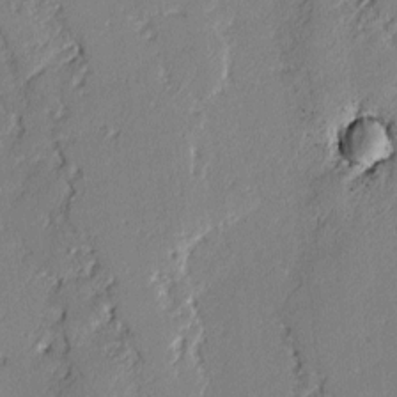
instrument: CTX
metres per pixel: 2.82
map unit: lAvf
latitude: -2.2361
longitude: -109.1025
